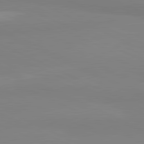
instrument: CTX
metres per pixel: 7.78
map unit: lApd
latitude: 81.6505
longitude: 179.0675
